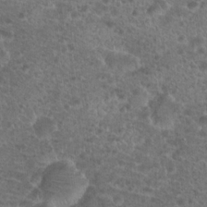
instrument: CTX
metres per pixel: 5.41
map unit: Hto
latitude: 19.4993
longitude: -40.8191
